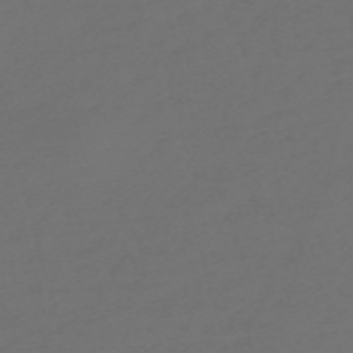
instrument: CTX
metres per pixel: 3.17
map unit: Nve
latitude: -58.7085
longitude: 56.3873
